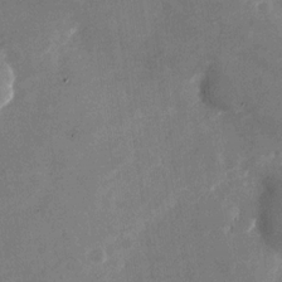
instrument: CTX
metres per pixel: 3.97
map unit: Nhu
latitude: -28.1984
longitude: -76.2900
